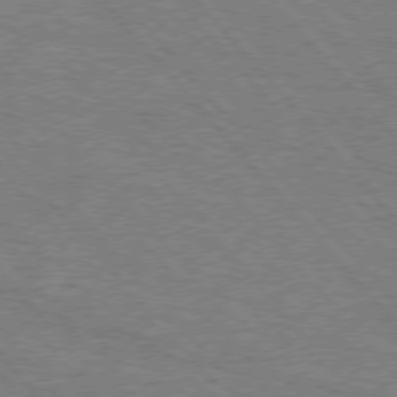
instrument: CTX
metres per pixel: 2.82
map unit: Hpe
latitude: 75.8583
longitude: -152.1767
